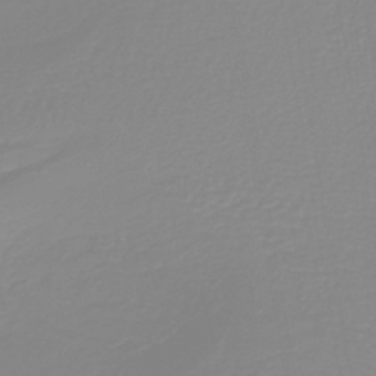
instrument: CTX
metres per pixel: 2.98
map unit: lHb
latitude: -40.5951
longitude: 60.1228
